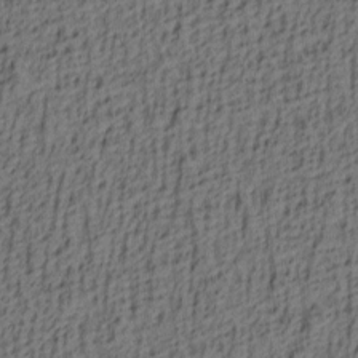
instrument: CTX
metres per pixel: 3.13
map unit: lAa
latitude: 4.4601
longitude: -114.1199
